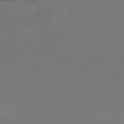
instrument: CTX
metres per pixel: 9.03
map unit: HNhu
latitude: -42.3873
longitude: 94.9919
